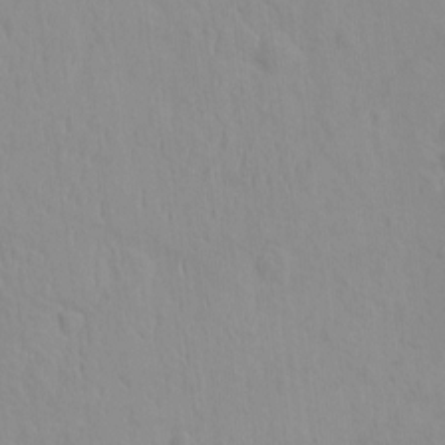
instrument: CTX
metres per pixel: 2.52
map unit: eHh
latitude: -1.8990
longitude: 19.2943
